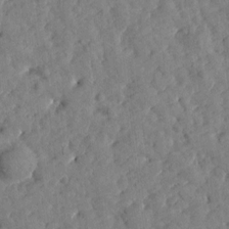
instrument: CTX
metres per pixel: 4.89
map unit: Htu
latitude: 1.3670
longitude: 179.3320
